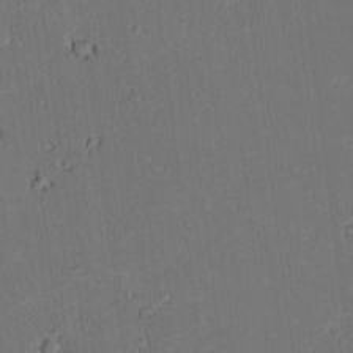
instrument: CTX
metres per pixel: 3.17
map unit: lAvf
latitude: 9.8395
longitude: 167.9178
